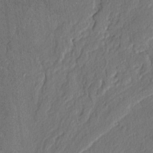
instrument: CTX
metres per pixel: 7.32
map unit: lAvf
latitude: -3.9556
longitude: -109.0080
